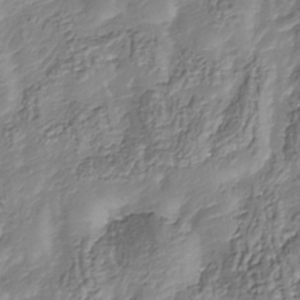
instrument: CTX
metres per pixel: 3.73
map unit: Nhu
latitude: -38.0472
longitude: -81.6505
